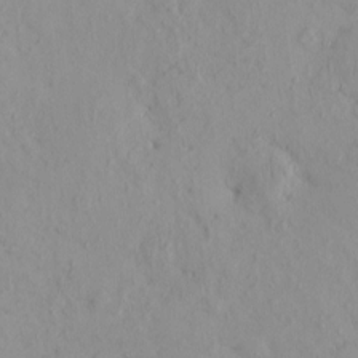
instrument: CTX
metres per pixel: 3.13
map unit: eHh
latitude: -0.1039
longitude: 16.1417
